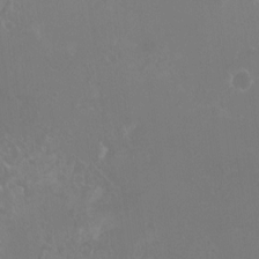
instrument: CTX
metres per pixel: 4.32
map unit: HNhu
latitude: -0.2929
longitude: 4.8975
